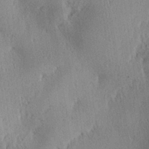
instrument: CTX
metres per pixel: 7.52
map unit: Aa
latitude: 29.2348
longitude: -136.4979
